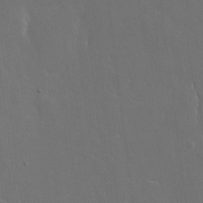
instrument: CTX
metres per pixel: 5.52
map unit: eHh
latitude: 6.3467
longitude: -69.1970
